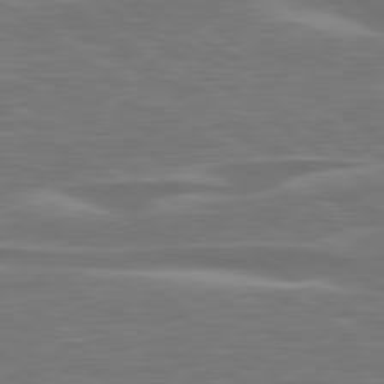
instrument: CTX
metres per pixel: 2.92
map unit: lApd
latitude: 79.7639
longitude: -126.6302
